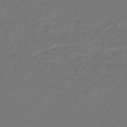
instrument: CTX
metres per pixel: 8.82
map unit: lHb
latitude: -43.5210
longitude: 56.7841
